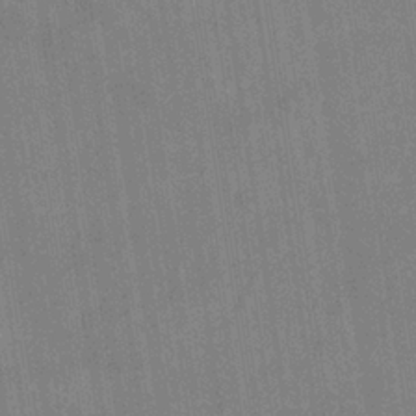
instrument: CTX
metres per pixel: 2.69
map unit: eHb
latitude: -35.1809
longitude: 73.7666
